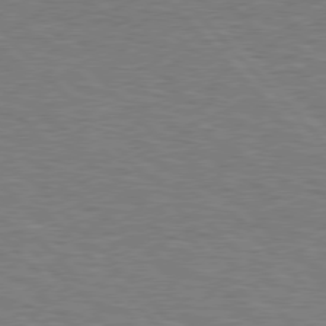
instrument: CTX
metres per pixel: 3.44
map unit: Hpe
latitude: 77.0458
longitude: -150.8191
